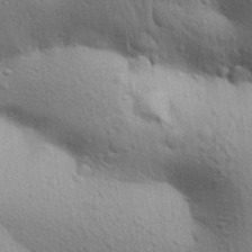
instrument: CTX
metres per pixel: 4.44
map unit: Aa
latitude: 29.9528
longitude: -147.6694
